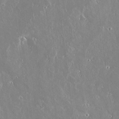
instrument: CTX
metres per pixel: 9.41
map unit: lAvf
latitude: 14.8191
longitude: -129.1970
